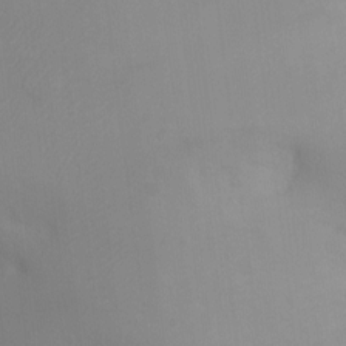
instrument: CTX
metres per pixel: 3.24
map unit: Ht
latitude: -4.7652
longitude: -25.7449
